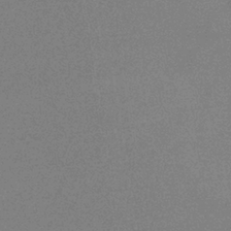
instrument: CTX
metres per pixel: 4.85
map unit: HNb
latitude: -34.7274
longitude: 52.9541
